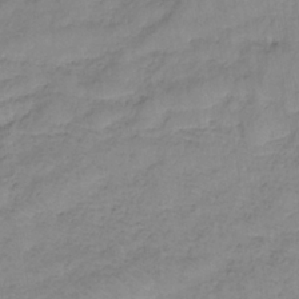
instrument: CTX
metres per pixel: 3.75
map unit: lHb
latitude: -36.0472
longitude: 71.4077
